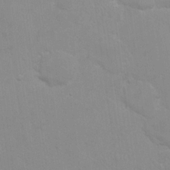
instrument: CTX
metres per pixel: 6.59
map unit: eHh
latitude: 21.8206
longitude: -58.5357
